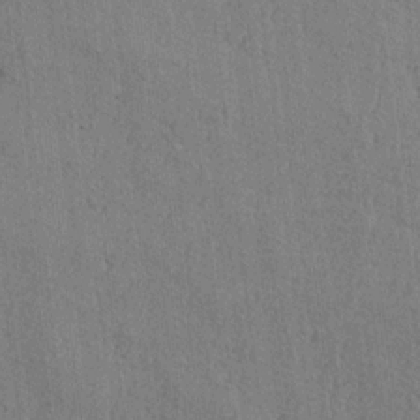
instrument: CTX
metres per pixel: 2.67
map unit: lAvf
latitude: -5.9745
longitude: -114.4789
